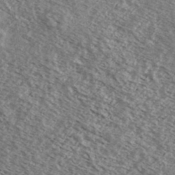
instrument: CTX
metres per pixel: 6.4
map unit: Ave
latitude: 38.5546
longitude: -109.0080
